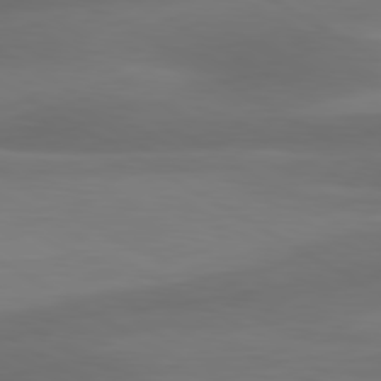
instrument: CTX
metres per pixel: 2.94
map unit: lApd
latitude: 80.6868
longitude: 120.0472
